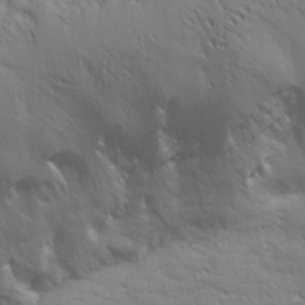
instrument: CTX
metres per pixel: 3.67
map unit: lHvf
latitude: 27.3293
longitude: 143.1809
